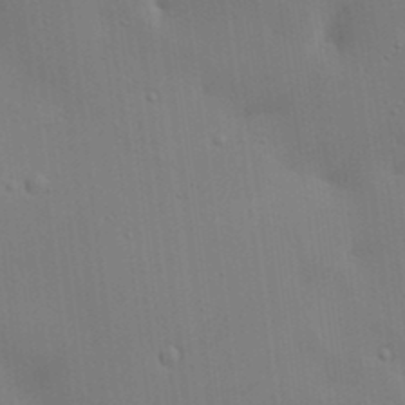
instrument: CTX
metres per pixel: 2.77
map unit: lAa
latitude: 19.6127
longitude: -138.8380
